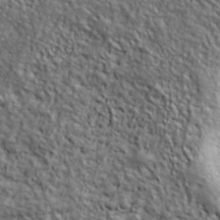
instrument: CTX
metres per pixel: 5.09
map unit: lHvf
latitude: 39.4426
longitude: -90.4412
